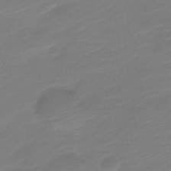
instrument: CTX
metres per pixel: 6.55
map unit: Nve
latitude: -21.6721
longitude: 105.5966
